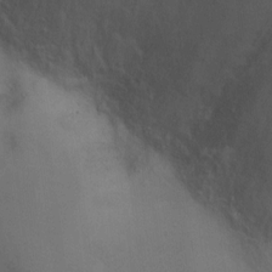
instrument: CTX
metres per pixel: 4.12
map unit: Ht
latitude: 4.6490
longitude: -28.8191
